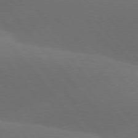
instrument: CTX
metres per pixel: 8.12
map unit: lApd
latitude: 77.9339
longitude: -52.9892
